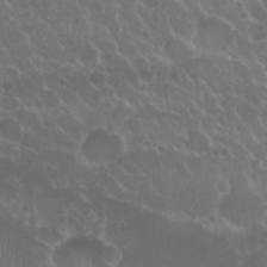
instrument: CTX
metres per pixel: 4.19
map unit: Nhu
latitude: 29.6883
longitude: -54.8569
